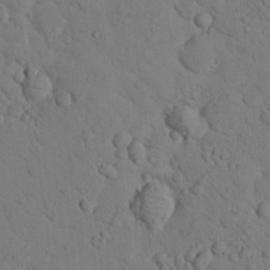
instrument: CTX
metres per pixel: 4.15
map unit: lHvf
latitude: 13.5182
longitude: 178.1794
